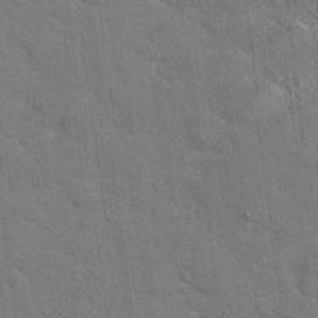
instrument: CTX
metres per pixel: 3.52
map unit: Hto
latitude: 21.3671
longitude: -51.8961
